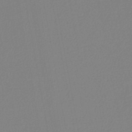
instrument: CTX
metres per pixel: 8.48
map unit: lHb
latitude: -45.6722
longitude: 74.7275
